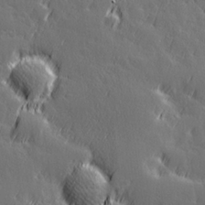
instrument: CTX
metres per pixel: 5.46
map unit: Hve
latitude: 26.8569
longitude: 144.8219
